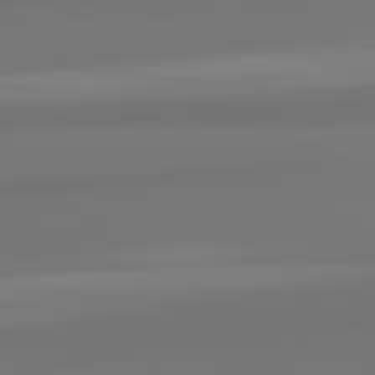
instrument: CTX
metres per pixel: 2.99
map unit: lApd
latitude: 82.3656
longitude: 171.5210
